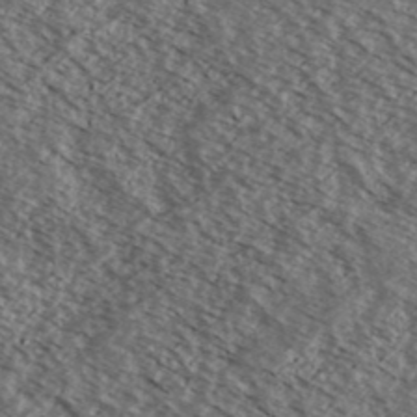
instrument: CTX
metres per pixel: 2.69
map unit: Ave
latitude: 38.4034
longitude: -110.1578
